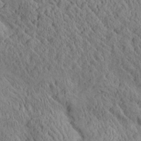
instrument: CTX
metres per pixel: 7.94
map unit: Aa
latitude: 24.7624
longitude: -133.8583
